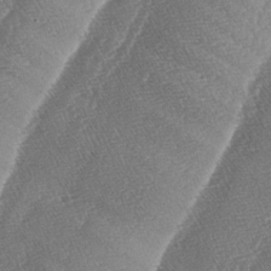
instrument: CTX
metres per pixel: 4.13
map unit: lAa
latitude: -4.5762
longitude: -129.6127
